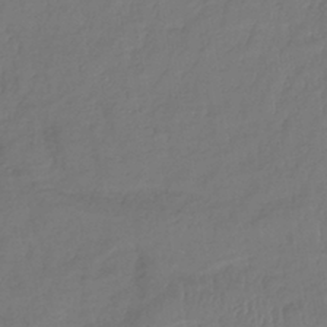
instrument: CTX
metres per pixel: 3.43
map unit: lHb
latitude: -38.8975
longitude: 73.7477
